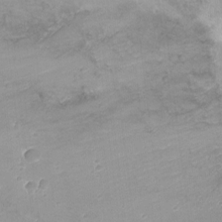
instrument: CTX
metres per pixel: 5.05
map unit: Nhu
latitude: -11.2187
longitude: -37.5560
